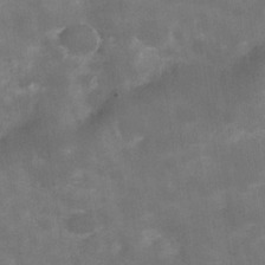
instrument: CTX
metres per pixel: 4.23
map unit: Hve
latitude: -29.8233
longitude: 93.6344
